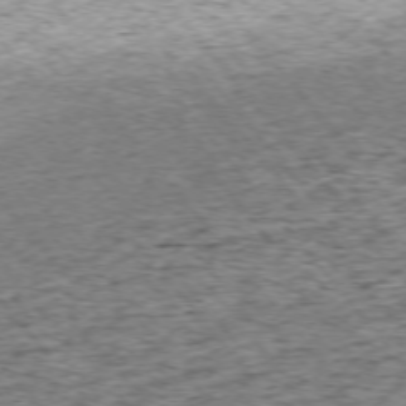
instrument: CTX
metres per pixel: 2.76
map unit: Ap
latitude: -75.2376
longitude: -86.6490
